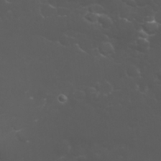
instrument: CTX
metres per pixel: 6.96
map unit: Nhu
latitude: 27.5749
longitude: -60.4223
